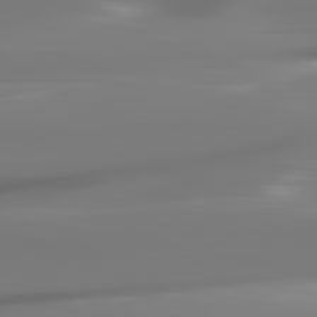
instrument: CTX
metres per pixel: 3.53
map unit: lApd
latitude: 82.4034
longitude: -145.9150
